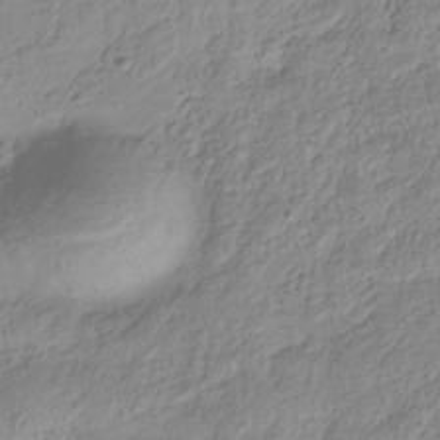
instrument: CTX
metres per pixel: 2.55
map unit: Hve
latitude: -34.3117
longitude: 88.7085
